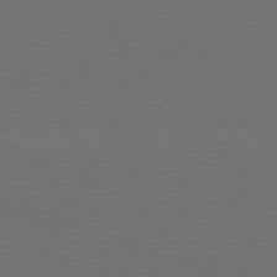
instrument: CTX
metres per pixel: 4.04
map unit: lApd
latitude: 81.7639
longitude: 146.7652
